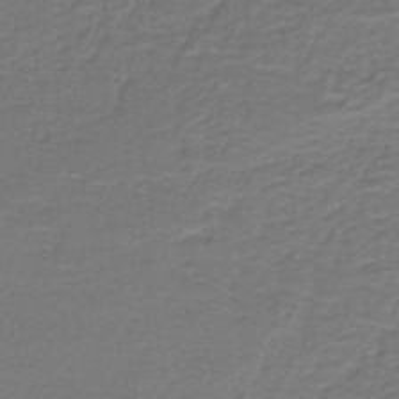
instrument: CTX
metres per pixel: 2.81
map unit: lHb
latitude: -42.7274
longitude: 56.8975
